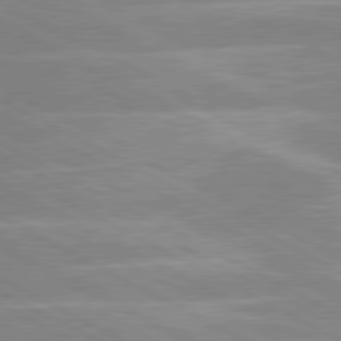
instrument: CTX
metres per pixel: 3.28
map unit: lApd
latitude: 80.4601
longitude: -124.8191
